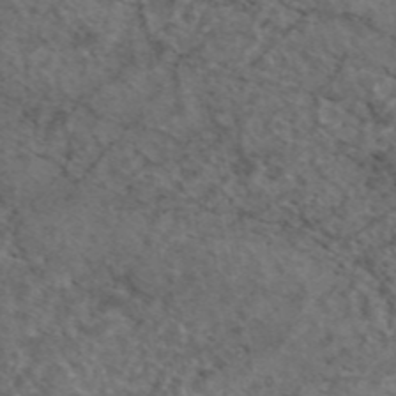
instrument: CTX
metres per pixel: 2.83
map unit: eAb
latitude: 45.4804
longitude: 114.6707
